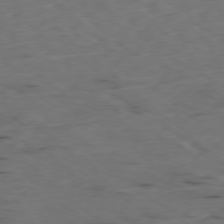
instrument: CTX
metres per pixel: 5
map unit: Ap
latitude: -78.3684
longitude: -74.4790
